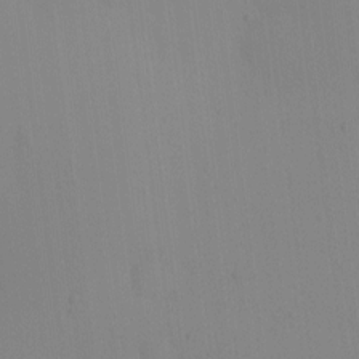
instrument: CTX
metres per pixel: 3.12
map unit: eHh
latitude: -0.5007
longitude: 17.6722
